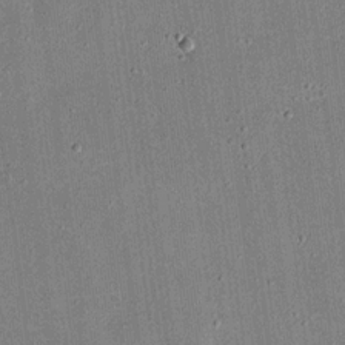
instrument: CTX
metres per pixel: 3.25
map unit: eHh
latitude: 17.5749
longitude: -70.6868
